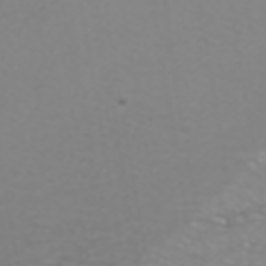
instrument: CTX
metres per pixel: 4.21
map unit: ANa
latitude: 39.4237
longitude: 24.3684
